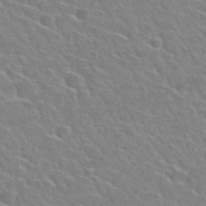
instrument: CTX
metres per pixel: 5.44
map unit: Nhu
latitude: 29.9528
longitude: -48.7813
